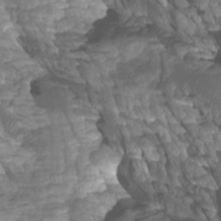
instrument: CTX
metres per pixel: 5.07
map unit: Htu
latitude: -6.0283
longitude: -76.1955
